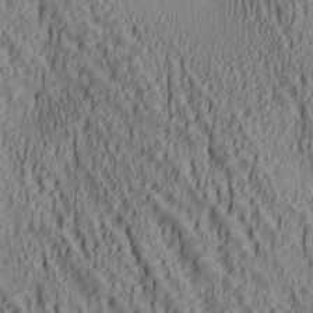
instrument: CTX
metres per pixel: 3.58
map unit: lAa
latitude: 7.0080
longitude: -116.3278
